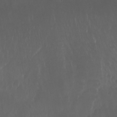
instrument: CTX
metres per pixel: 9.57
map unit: Nhu
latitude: -8.3117
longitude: -84.3467
